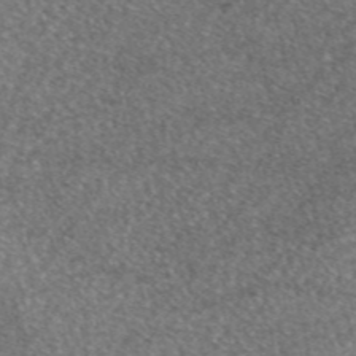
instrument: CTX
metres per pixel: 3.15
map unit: eAb
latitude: 46.9325
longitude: 107.6155
